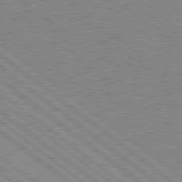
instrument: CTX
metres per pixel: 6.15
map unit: Hpe
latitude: 78.6680
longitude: -168.7813
